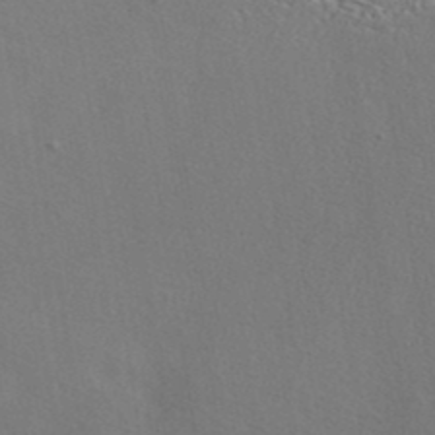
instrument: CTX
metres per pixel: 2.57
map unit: ANa
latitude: 41.2159
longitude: 55.9178
